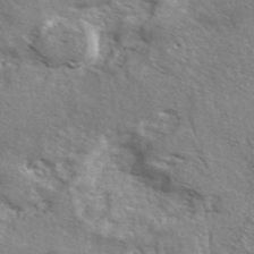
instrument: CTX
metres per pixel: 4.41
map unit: ANa
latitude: 42.8380
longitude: -87.8394
